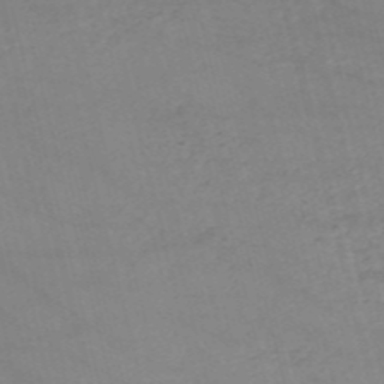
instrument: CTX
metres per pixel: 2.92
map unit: HNb
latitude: -53.3887
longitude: -37.4616
